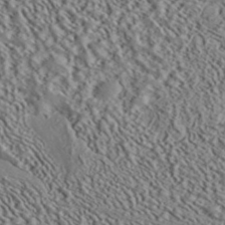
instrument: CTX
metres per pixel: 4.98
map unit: ANa
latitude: 40.2900
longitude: 30.3495
